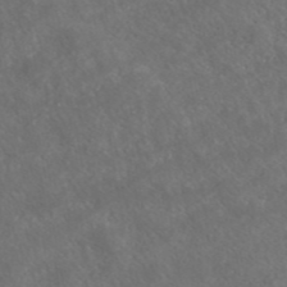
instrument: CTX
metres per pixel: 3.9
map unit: ANa
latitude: 43.4238
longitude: 27.7099
